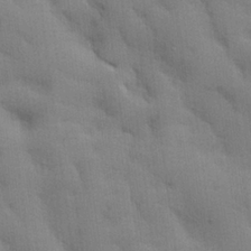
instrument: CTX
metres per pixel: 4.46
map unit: lHvf
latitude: 24.9513
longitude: 140.3873
